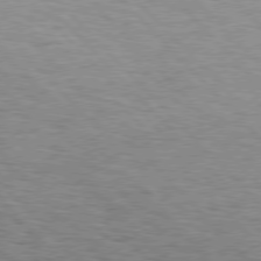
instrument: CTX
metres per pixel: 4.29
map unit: Hpe
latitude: 76.6679
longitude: -165.2348
